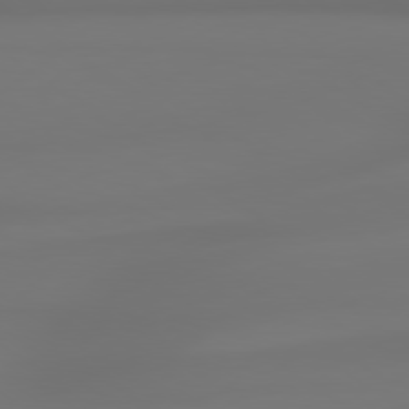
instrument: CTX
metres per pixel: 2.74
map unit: lApd
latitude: 79.0837
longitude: -137.4049
